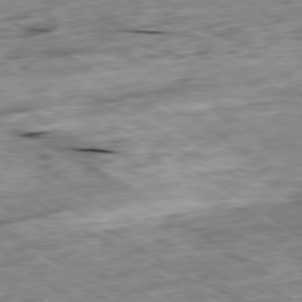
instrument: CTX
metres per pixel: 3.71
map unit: Ap
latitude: -80.1228
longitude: -85.3104
